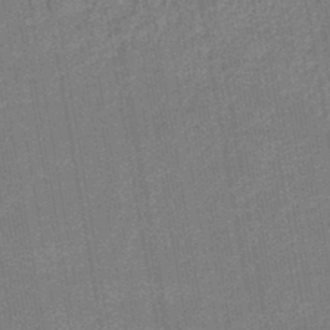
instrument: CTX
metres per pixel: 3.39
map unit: eHb
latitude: -44.7463
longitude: 86.8408
